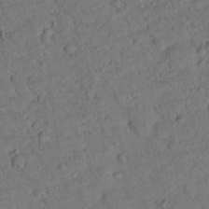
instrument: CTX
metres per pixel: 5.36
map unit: lHvf
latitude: 13.4993
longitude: 178.2361
